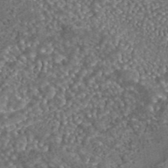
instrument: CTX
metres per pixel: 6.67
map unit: eAb
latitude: 43.0081
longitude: 105.2754
